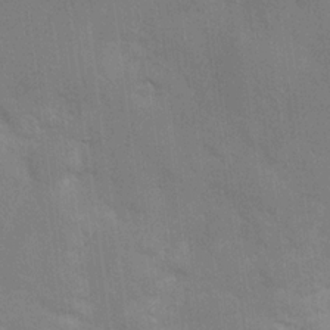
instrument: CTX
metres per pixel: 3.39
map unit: Hve
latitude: 18.0633
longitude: 151.1998
